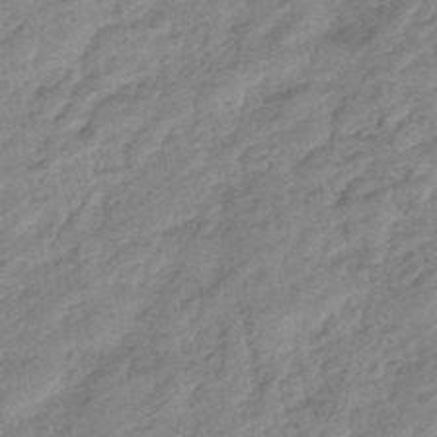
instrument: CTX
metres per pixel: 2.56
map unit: eHb
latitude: -44.3684
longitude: 85.0864
